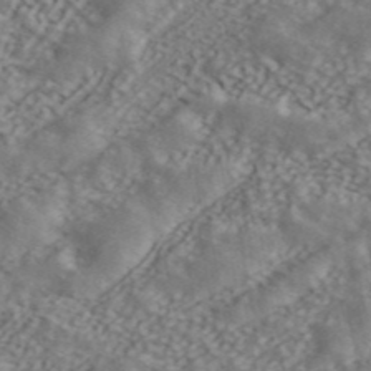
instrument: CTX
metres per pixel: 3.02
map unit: ANa
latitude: 43.6505
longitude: 47.4643
